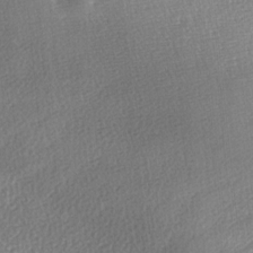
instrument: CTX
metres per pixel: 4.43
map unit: Ave
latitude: -6.5196
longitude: -123.1781
